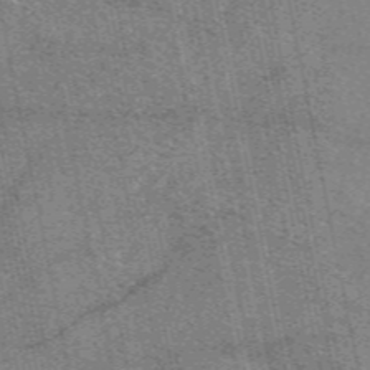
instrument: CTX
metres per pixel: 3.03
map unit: eAb
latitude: 50.4223
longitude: 109.8044
